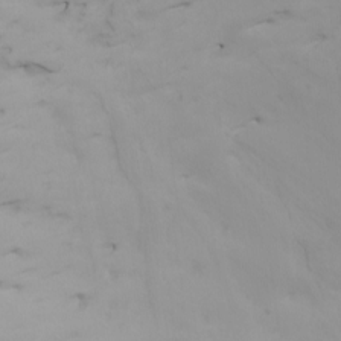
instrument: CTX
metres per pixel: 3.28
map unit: Htu
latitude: -7.3320
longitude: -67.9150
